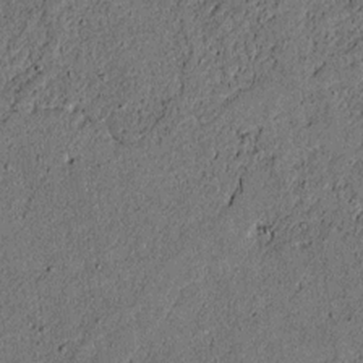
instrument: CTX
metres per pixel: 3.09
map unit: lAvf
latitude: 4.0255
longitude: 168.4629
